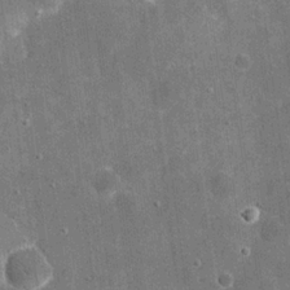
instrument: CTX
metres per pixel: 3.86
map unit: eHh
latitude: 20.0633
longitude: -65.5749
